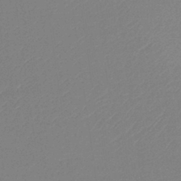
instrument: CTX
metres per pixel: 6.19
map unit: HNb
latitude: -37.2753
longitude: 58.1416
